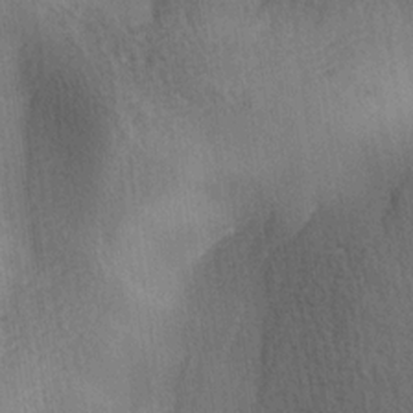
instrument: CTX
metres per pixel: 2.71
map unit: Ave
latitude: -5.8611
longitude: -120.3468
